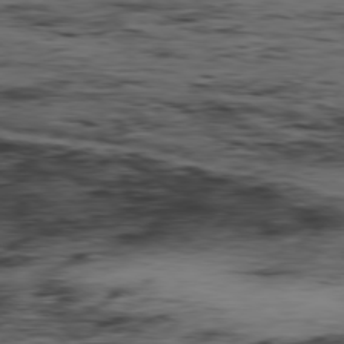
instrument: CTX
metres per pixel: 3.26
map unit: Hpe
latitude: -79.0486
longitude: 13.0675
